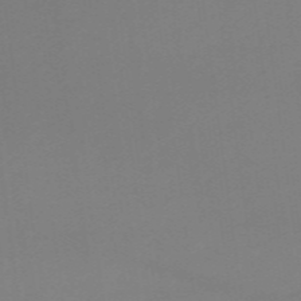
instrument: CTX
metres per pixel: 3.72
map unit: HNb
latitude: -49.8045
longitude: -45.6316
